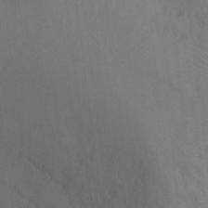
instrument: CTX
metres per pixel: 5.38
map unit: Ht
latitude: -8.1984
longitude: -30.4034
